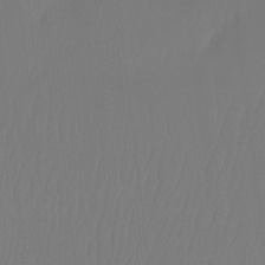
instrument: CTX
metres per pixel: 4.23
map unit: Ht
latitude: -7.4643
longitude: -31.1970
